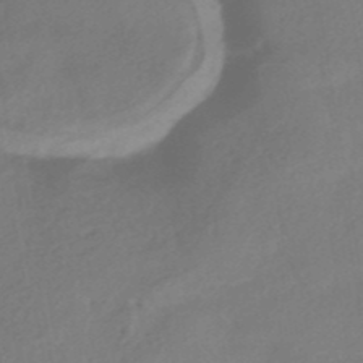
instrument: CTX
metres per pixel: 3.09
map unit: HNhu
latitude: -41.8044
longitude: 92.7652
